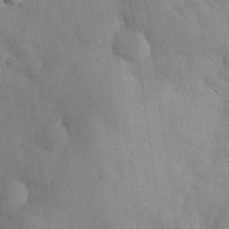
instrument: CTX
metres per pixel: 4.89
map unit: eHh
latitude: 31.2915
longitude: -73.1781
